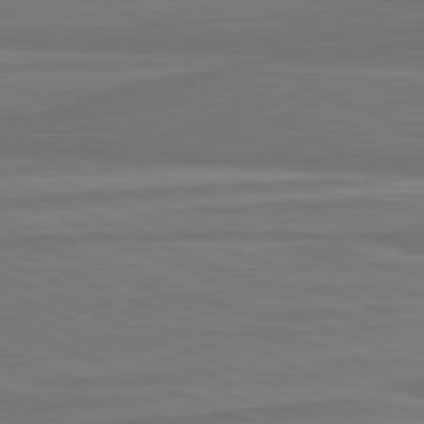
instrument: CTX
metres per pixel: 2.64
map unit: lApd
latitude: 81.9528
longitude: 169.3509
